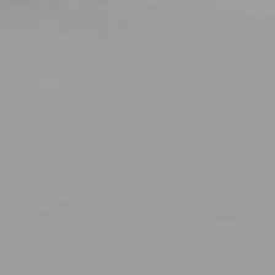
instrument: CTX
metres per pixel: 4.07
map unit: Hpe
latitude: 77.4048
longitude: -137.2537
